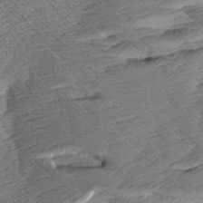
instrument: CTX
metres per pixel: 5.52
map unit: Aa
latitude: 8.2145
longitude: -133.8961
